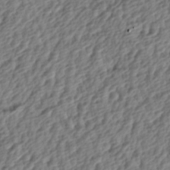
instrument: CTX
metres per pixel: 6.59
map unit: lAa
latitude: -4.2361
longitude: -122.9703
